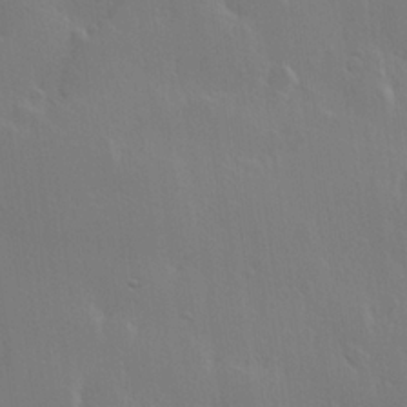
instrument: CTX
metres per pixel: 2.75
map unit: Hve
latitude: 23.1970
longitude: 145.5588
